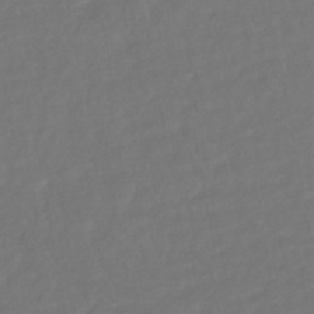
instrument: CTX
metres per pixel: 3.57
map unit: HNhu
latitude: -45.4832
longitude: 103.3888
